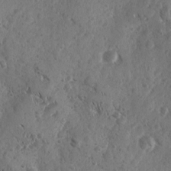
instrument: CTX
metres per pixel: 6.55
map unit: Ave
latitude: -9.9178
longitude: -118.8569
